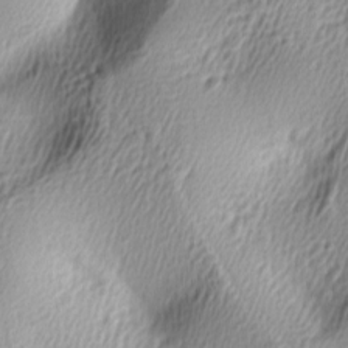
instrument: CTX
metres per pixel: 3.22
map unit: lAa
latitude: -5.4832
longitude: -122.9325
